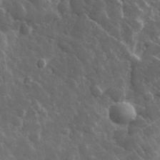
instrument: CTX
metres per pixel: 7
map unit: lHvf
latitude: 34.4412
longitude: -86.8569
